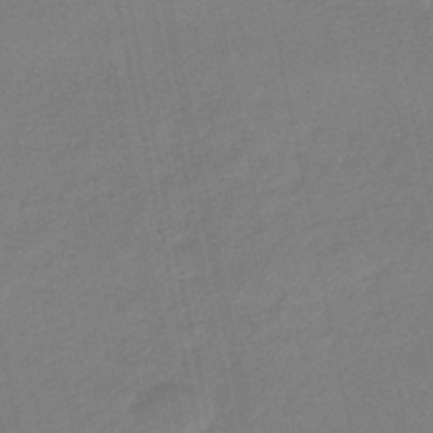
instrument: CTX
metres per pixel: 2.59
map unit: eHb
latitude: -45.1809
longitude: 87.8422
